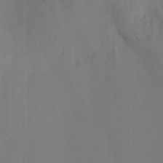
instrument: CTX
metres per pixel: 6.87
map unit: Ht
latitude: -9.0675
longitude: -31.0837
